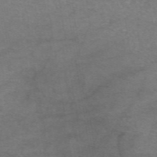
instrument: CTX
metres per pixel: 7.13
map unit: eAb
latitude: 47.0459
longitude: 102.3117
